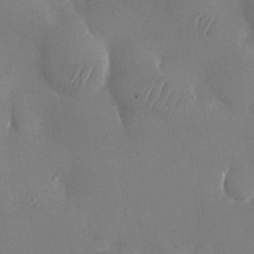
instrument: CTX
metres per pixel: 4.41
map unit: Nhu
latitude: -24.8975
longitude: -70.6490
